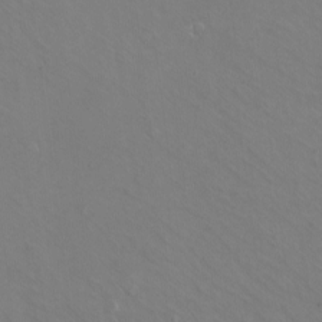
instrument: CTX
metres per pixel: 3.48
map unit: eHh
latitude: -10.7085
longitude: -65.1025
